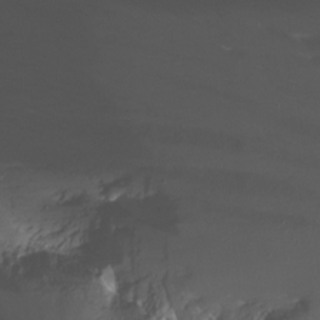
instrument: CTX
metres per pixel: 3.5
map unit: Nhu
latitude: -6.3117
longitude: -48.0633
